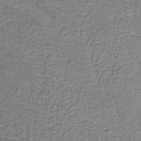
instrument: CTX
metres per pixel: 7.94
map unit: HNb
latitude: -35.8989
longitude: 53.2753
